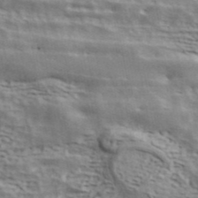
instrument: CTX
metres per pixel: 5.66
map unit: ANa
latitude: 42.7057
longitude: 48.1417
